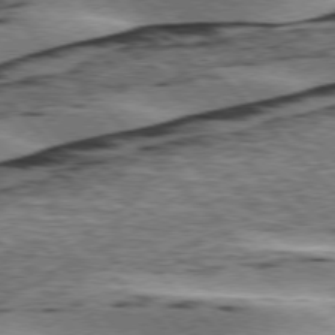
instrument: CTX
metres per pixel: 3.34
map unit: lApd
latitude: 76.0444
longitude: -78.3090
